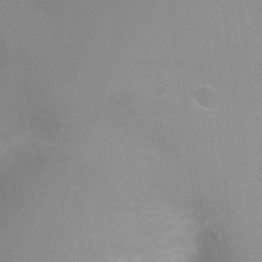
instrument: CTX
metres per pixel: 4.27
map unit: Ht
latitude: -8.1984
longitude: -24.4790
